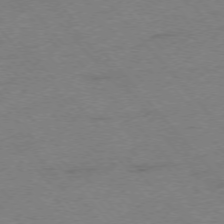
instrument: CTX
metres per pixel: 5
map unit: Ap
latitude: -75.8612
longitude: -71.8583
